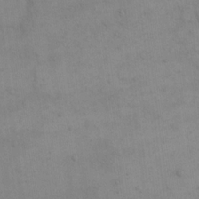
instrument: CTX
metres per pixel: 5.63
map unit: eHh
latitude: 16.5924
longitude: -66.9702
